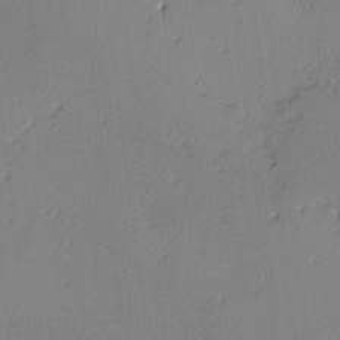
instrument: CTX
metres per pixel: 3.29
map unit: lAvf
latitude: -2.7841
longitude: -108.3089
